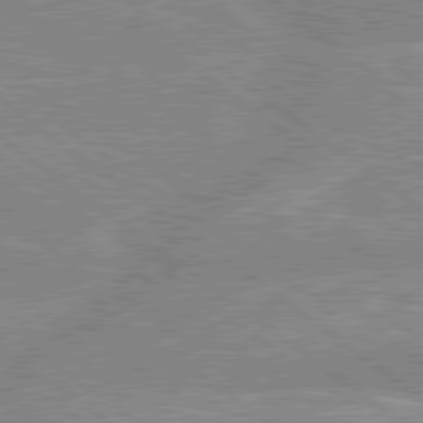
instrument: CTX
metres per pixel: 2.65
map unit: lApd
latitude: 79.2348
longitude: -156.6679
